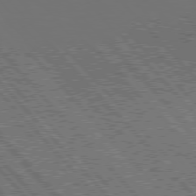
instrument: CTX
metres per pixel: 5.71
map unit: Hpe
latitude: 76.3845
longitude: -169.7639
